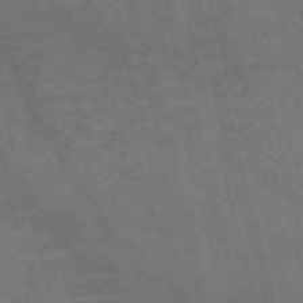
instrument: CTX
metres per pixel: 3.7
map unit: Nve
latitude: -58.8596
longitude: 66.4818
